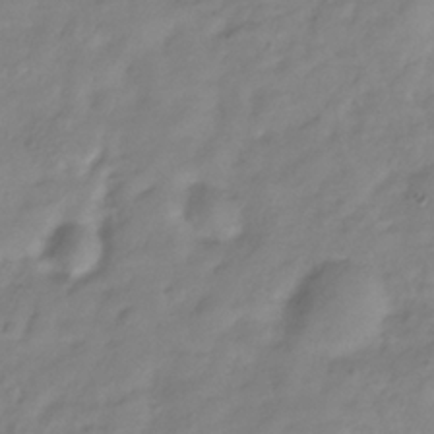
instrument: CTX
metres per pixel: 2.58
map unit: Hve
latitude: -33.2565
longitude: 90.3118
